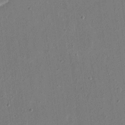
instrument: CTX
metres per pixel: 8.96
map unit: eHh
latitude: 17.2348
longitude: -70.5546
